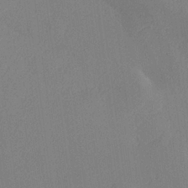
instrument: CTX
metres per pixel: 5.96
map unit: lHvf
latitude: 24.7813
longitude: 140.5007
